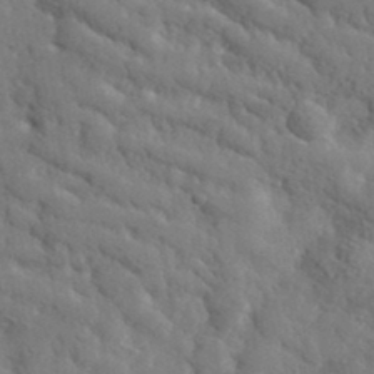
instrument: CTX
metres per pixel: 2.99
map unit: lHvf
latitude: 35.7638
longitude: -87.1592
